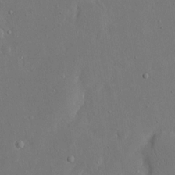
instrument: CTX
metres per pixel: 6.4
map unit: eHh
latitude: 16.4412
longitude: -70.8569
